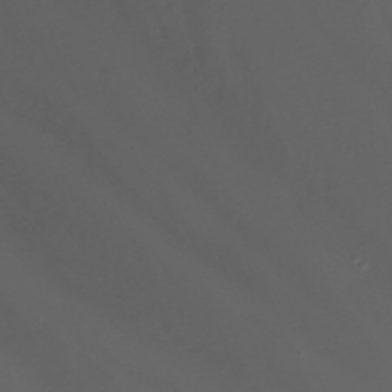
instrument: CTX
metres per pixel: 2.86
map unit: Nhu
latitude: -4.6140
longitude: -77.2348
